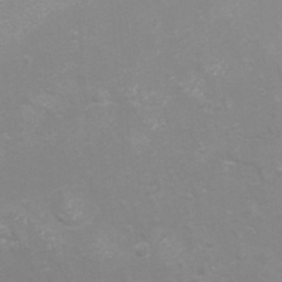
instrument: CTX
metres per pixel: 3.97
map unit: eHh
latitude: -4.3873
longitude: -75.5749
